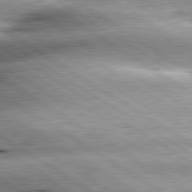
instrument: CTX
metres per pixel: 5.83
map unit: lApd
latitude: 80.0633
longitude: -142.0255
